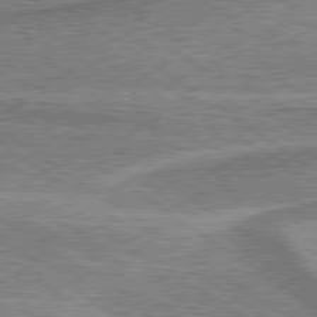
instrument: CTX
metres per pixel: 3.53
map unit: lApd
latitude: 79.6694
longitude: 175.5966
